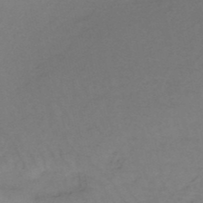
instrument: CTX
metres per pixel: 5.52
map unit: HNb
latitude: -50.5574
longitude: -54.1389
